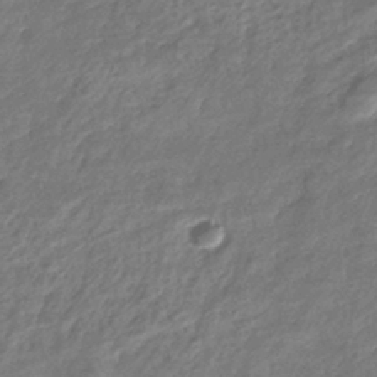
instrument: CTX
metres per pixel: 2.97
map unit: eHb
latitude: -38.8975
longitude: 80.7463
